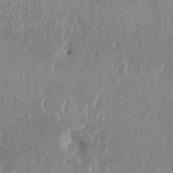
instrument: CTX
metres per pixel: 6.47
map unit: HNhu
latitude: 1.5938
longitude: -5.8205
